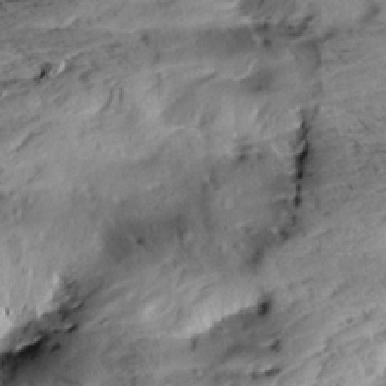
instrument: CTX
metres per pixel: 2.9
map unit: Aa
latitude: 10.8569
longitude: -142.8380
